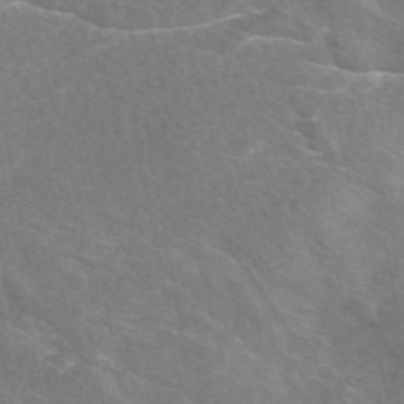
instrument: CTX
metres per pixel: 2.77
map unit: eAb
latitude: 48.3278
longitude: 119.3510
